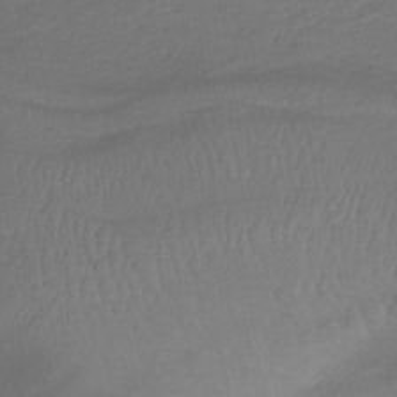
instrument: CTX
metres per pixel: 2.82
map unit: lHb
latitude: -41.0675
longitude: 77.6911
